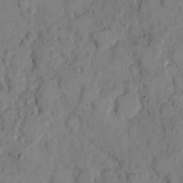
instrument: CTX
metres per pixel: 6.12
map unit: eHh
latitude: 7.7072
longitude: -63.3293
